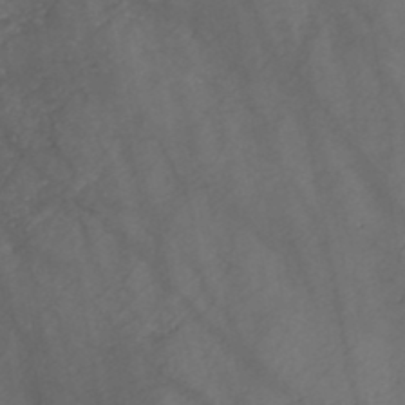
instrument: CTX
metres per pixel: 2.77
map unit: HNb
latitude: -46.2928
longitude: -47.8773
